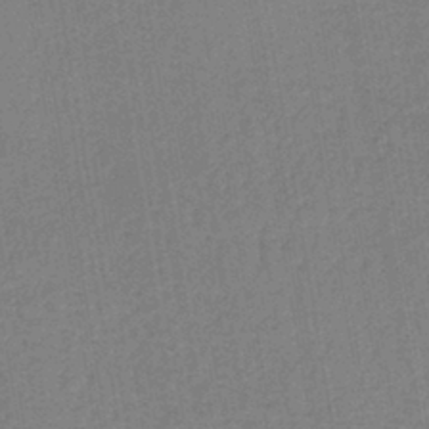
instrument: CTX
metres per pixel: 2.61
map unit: lHb
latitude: -41.4454
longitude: 60.7085
